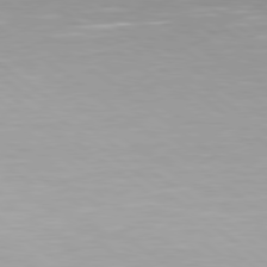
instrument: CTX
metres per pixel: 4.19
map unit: Hpe
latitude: 79.5749
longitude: -129.0080
